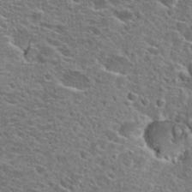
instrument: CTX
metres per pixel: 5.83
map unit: Hto
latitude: 24.9135
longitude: -47.0648
